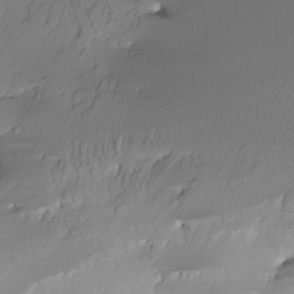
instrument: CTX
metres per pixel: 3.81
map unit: Nhe
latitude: -32.3684
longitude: -117.8394
